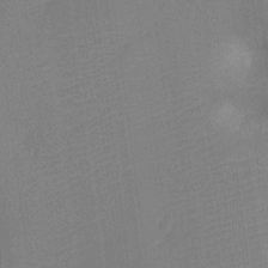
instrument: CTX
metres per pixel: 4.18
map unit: Ht
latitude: -12.4818
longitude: -24.0822
